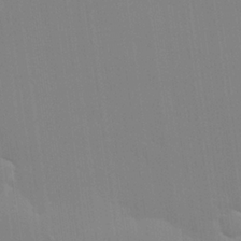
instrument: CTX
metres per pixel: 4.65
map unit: Hve
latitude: 24.8946
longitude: -91.2537
